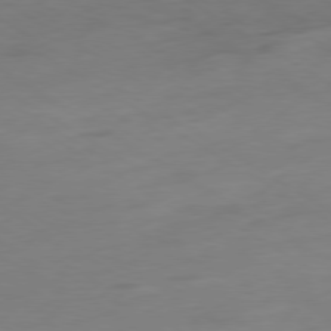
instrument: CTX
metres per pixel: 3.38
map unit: Ap
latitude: -79.4643
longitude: -63.8395
